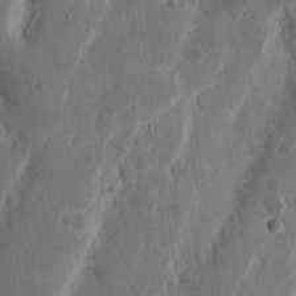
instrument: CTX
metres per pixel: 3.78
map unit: Nhu
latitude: 15.1215
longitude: -74.2334
